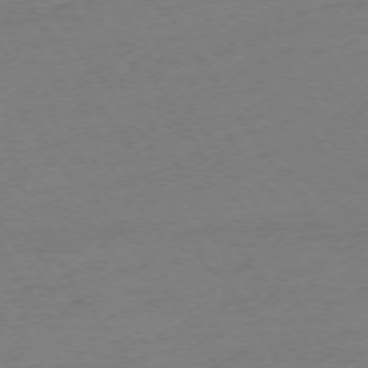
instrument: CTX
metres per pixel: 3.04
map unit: Ap
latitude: -74.6519
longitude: -81.4048
